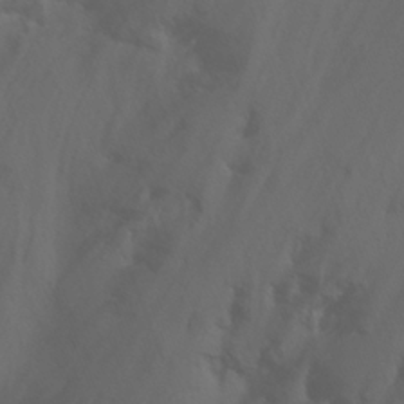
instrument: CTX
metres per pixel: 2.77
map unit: Nhu
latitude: -15.5966
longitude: -55.7827
